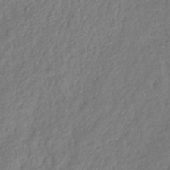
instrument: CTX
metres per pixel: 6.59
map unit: lHb
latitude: -40.5196
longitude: 73.6533
